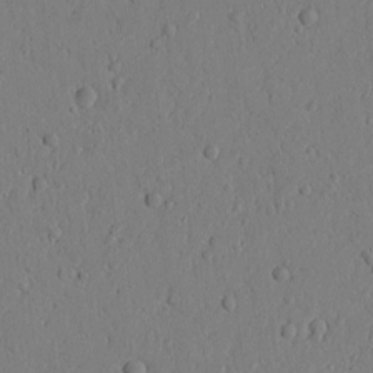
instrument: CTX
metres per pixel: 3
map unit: Htu
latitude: 0.5734
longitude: 173.7288
